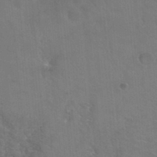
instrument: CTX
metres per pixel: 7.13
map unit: Hto
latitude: 36.2901
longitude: -46.7813
